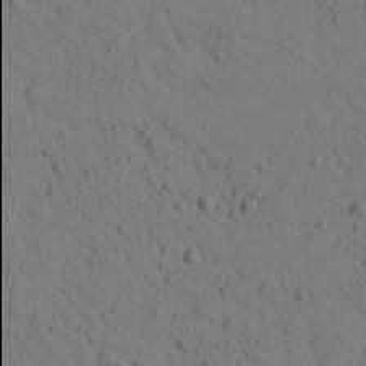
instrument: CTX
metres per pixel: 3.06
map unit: lHvf
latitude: 14.3468
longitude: 178.0094
